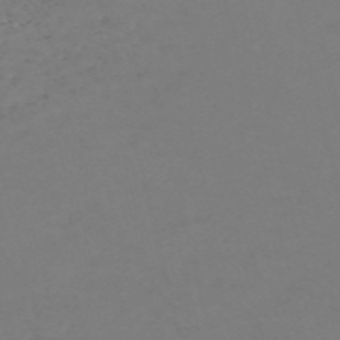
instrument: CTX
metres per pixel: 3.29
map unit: Nve
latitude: -57.1998
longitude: 53.2187
